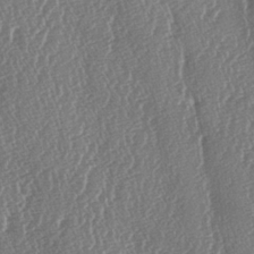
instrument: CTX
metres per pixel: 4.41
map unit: lAa
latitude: -6.8219
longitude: -129.8394
